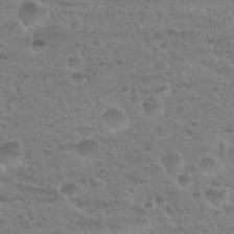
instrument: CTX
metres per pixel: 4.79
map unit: Nhu
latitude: 31.8962
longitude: -51.9906
